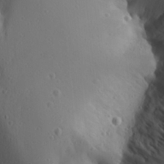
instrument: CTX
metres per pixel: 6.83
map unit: Ave
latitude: 23.1970
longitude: -135.3481
